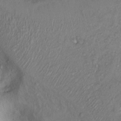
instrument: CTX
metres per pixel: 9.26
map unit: Nhu
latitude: 13.6694
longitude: -29.1970
